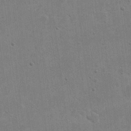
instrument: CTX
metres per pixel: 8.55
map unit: eHh
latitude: 21.3671
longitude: -68.3845
